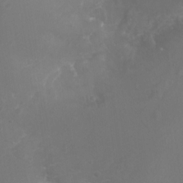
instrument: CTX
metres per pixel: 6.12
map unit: Nhu
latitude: 7.2537
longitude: -19.5182
